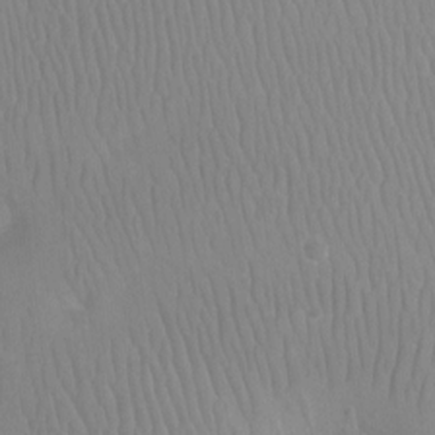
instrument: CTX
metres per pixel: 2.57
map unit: Aa
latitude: -12.5952
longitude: -67.5560
